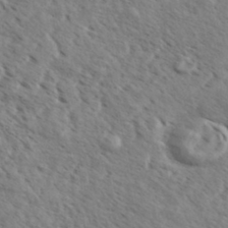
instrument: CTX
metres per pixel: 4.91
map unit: eHh
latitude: 36.0633
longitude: -138.8191
